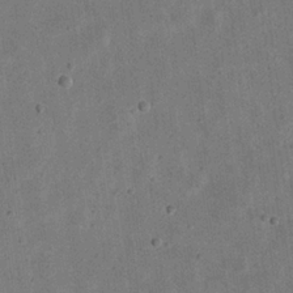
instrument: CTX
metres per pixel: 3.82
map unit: eHh
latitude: 23.7072
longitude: -68.6302
